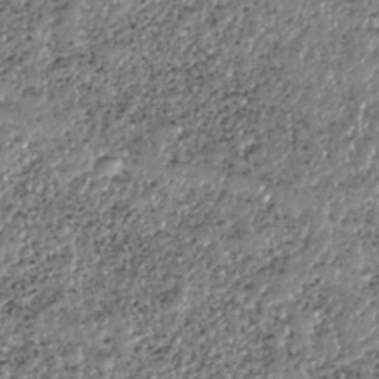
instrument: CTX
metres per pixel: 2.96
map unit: HNhu
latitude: -37.5966
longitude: 33.6344
